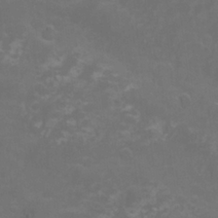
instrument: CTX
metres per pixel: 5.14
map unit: Nhu
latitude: -13.8422
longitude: -70.8191
